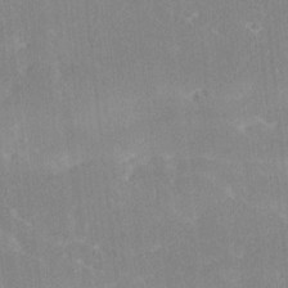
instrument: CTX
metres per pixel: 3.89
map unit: Ave
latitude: 18.2900
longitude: -137.3293
